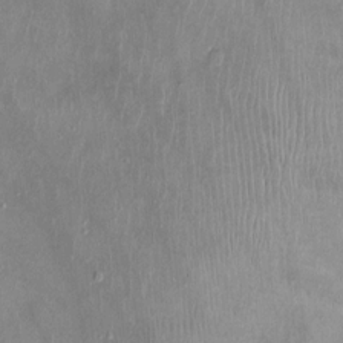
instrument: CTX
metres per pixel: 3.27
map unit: Ht
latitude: -4.2928
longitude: -14.9514
